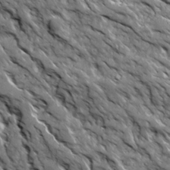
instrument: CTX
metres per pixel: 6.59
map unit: Ave
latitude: 19.1970
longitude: -134.5545
